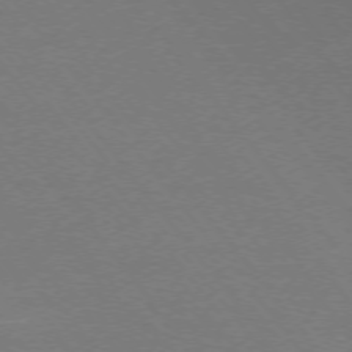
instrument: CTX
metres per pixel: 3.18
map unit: Ap
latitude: -75.5966
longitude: -74.7246
